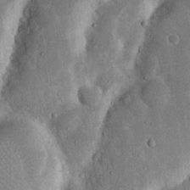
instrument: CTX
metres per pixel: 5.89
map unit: Nhu
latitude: 17.1781
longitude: -74.5357
